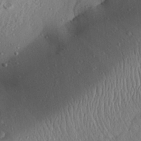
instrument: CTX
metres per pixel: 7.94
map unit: Aa
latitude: 31.5938
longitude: -134.0822
